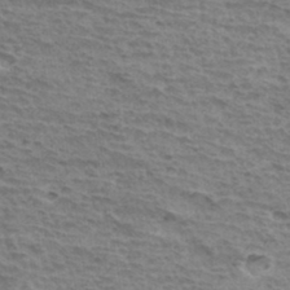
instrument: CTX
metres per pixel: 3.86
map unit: Hto
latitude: 34.8758
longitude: -43.7072
